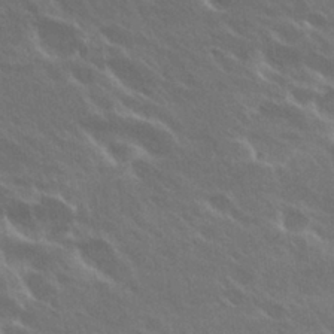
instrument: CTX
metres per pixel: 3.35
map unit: Hto
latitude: 28.0255
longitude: -41.0647
